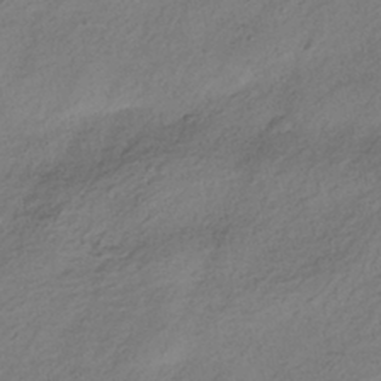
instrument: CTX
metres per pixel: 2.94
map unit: HNhu
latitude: -41.6344
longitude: 105.5588
